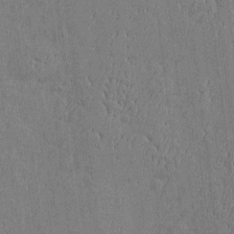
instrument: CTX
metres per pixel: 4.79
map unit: Htu
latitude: -6.3495
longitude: 176.0661
